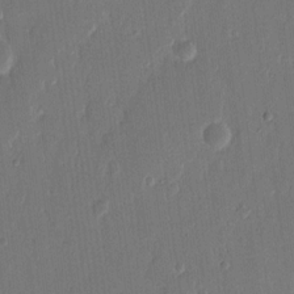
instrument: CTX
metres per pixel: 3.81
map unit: eHh
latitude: 14.1200
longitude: -70.7624
